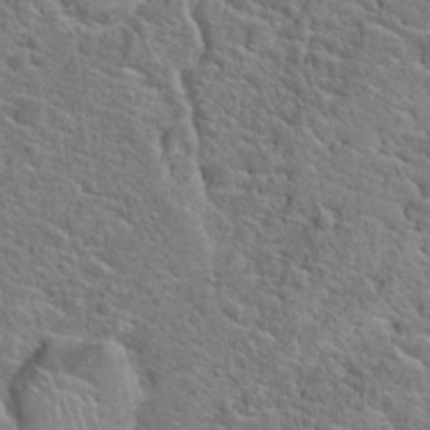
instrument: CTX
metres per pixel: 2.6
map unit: Hto
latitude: 20.4412
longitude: -44.4790
